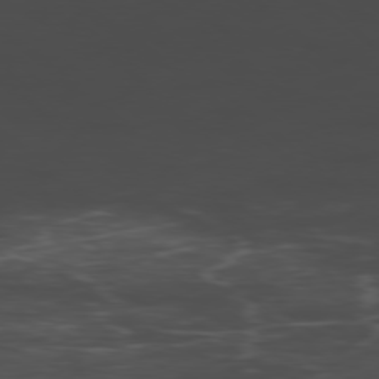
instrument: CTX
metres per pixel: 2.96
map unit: Hpe
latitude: -78.6707
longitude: 15.4455
